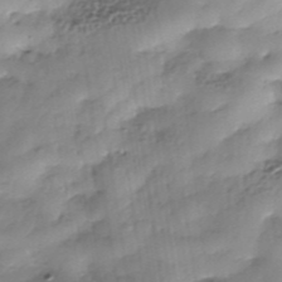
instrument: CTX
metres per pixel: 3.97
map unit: Nhe
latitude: -37.8611
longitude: -148.4601
